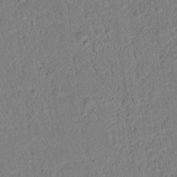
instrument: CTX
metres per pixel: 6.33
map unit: lAvf
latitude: 9.1970
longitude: 167.7478
